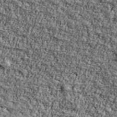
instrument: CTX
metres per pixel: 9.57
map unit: Ave
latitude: 42.5357
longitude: -111.0837
